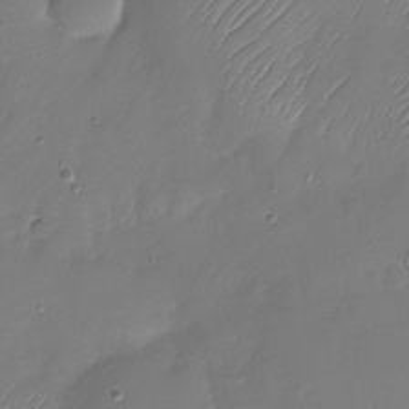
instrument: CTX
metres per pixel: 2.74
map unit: Nhu
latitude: -28.7274
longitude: -59.2726
